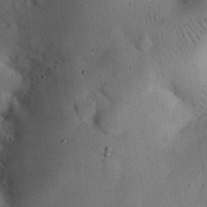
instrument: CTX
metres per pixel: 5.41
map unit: eHh
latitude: 24.1577
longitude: -71.6505
